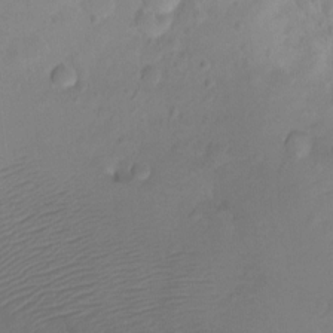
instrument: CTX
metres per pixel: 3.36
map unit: Ht
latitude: -8.8786
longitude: -36.5357
